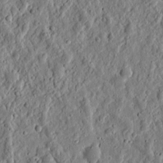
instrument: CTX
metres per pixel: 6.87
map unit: eHh
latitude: 10.4601
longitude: -73.7072
